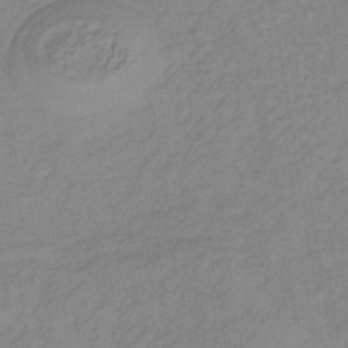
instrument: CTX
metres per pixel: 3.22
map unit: lHb
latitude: -36.2172
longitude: 70.6708
